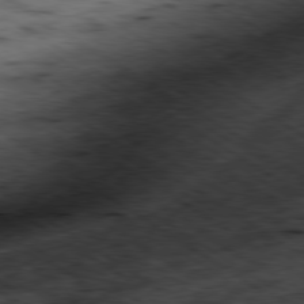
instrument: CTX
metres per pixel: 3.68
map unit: Hpe
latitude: -80.2740
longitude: 21.6910
